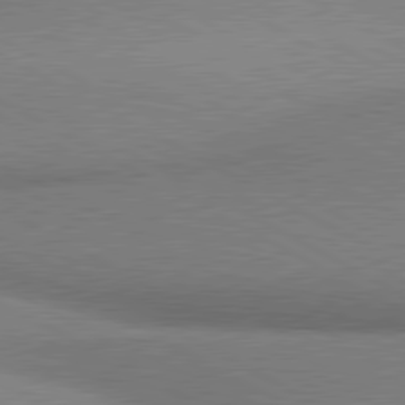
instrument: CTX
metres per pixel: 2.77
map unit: lApd
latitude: 80.5357
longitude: 165.5210
